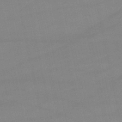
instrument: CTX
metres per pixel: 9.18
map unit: lHb
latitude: -46.5007
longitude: 70.0472
